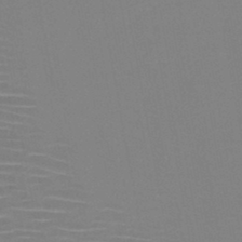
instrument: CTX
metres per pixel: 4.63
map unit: HNb
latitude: -46.6707
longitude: -42.7435
